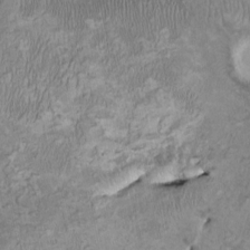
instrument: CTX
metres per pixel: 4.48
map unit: HNhu
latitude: 3.4993
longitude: -4.4223
